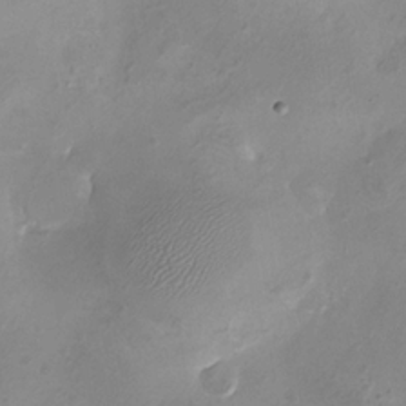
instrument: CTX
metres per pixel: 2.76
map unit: eHh
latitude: -5.3320
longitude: -78.0822
